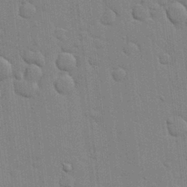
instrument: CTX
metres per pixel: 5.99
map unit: lHvf
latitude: 17.3482
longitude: -113.5938
